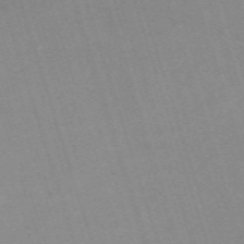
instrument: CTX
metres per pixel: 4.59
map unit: eHh
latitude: -62.7274
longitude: 49.8234
